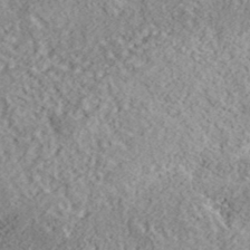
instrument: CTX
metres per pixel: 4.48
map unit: lHvf
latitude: 37.9528
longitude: -87.8583
